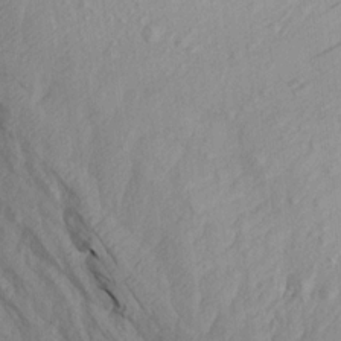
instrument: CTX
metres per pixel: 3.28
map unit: Aa
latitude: 16.5168
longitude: -144.2900
